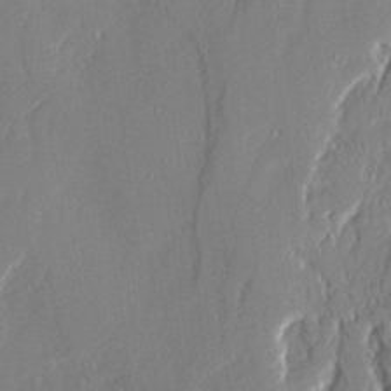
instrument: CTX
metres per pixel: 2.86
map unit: Ave
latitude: 21.6127
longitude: -128.7246
